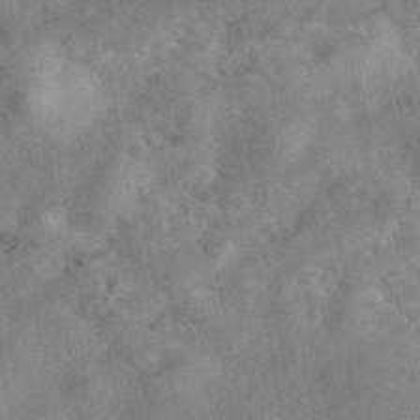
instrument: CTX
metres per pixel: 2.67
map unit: eAb
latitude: 46.4412
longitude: 127.7666
